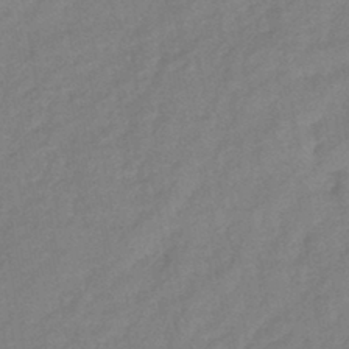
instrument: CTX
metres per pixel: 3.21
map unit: eHb
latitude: -41.4076
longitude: 82.6896
